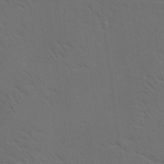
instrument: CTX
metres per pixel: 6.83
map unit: lAa
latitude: 19.6505
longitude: -139.4615
